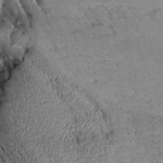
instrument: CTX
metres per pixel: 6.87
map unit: Aa
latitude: 10.4412
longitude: -141.1781
